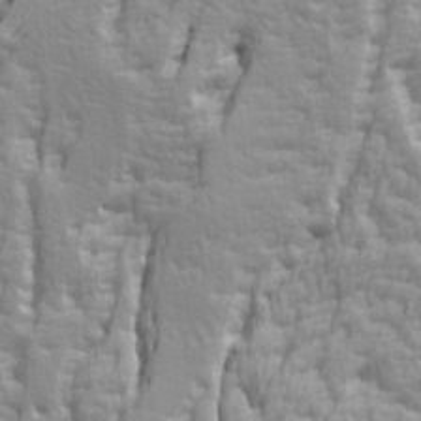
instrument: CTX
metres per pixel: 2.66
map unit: Ave
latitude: 14.5357
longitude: -131.5372
